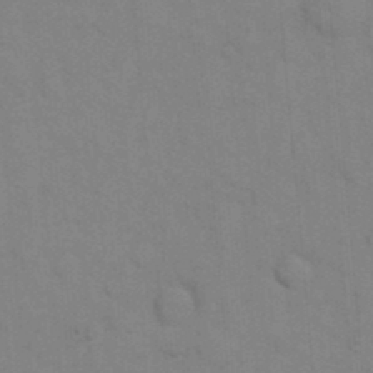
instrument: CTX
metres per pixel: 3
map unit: eHh
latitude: 18.6490
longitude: -64.1200
